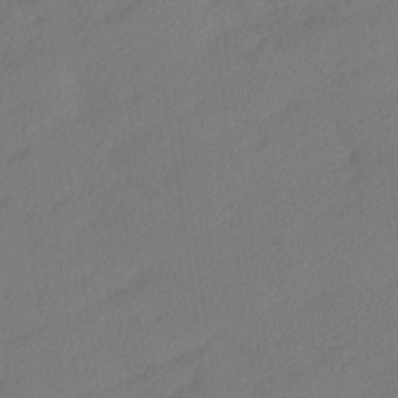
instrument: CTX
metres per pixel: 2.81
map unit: lHvf
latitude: 25.1592
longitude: 140.5007
